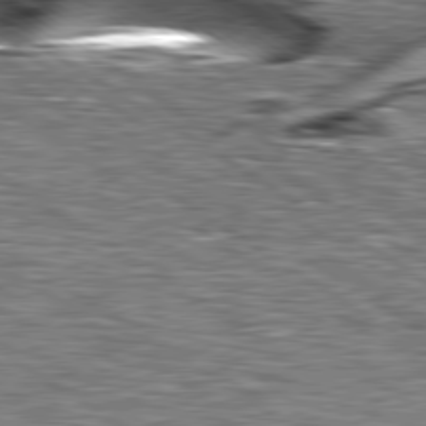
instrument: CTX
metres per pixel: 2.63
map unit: lApd
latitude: 79.7261
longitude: -49.7450
